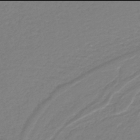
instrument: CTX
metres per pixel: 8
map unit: lHb
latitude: -42.0094
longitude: 52.1605
